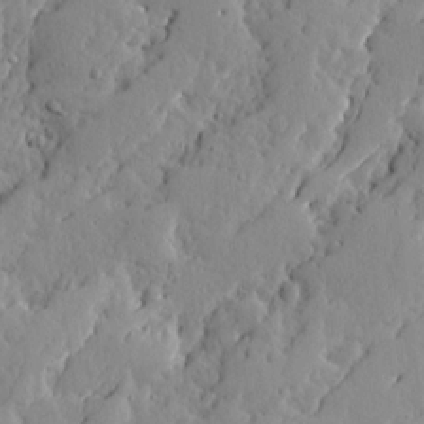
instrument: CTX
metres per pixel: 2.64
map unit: Ave
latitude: 13.5938
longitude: -133.7450
